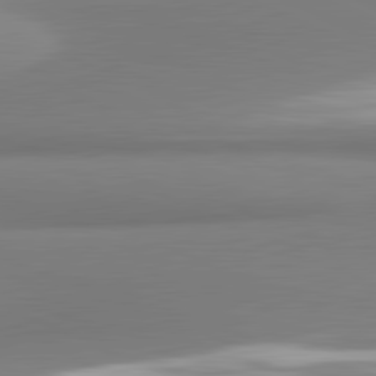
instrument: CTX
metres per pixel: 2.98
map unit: lApd
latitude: 81.6127
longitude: 176.7274
